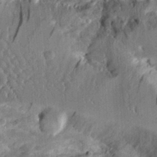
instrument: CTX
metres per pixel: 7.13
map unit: Aa
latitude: 12.4223
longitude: -126.4412
